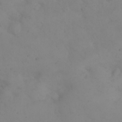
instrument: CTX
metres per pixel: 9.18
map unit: eHh
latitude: 24.4978
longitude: -64.1578
